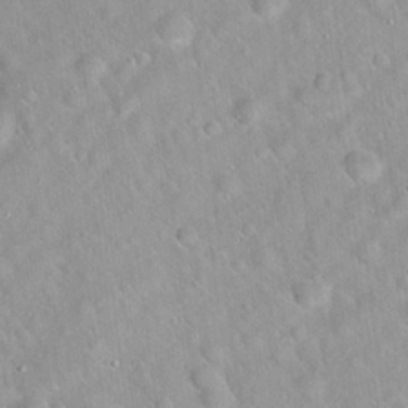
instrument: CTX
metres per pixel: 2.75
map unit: Hto
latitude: 20.8569
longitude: -52.8569
